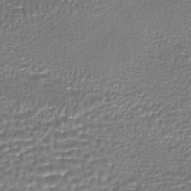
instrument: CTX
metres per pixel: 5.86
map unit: HNhu
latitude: -46.5951
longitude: 103.9178
